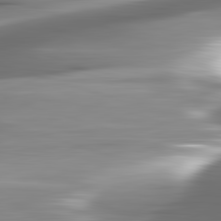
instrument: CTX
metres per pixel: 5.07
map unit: lApd
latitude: 82.7624
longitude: -141.2348
